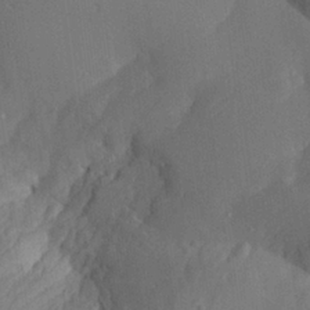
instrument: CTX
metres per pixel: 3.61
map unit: Aa
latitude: 26.0255
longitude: -128.5168
